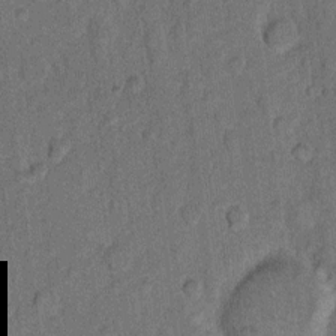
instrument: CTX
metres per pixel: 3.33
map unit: eHh
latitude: 9.6505
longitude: -63.8584
